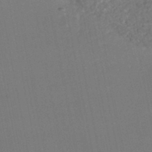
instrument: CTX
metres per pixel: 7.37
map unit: HNhu
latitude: -46.7085
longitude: 98.1417
